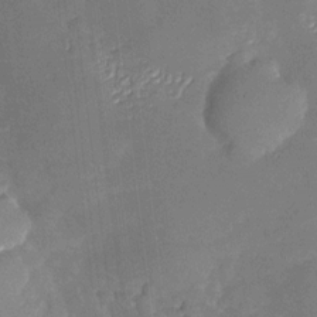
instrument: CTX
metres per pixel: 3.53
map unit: Nhu
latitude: -26.8974
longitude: -58.0633
